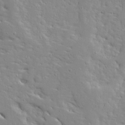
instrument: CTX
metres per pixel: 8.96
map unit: Ave
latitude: 12.7058
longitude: -137.3671
